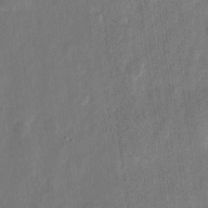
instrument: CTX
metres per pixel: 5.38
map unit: eHh
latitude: 11.3104
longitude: -70.7813
